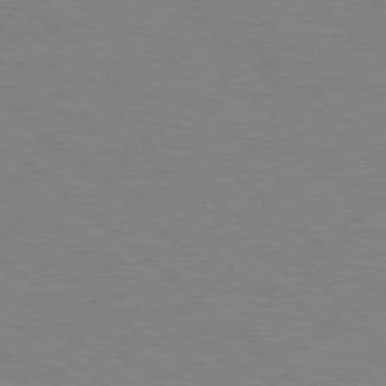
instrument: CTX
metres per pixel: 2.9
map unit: Hpe
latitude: 78.7247
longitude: -165.1781
